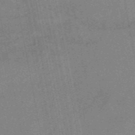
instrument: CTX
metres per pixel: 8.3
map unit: HNb
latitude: -54.3306
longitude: -45.3859
